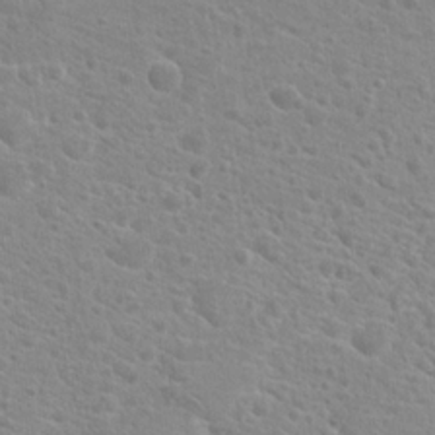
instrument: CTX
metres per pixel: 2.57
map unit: Hto
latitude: 20.3845
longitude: -39.4615
